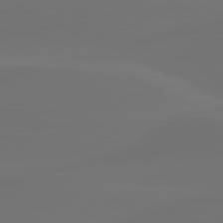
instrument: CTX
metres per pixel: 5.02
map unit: lApd
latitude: 80.4790
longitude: -82.3845
